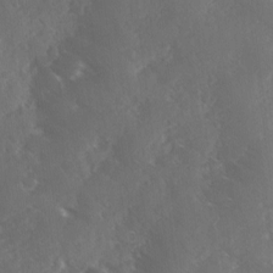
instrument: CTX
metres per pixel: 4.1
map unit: Ave
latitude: 0.8947
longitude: -111.3860
